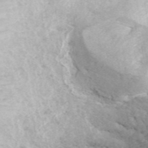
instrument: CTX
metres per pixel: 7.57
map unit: ANa
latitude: 45.7261
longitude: 37.3509
